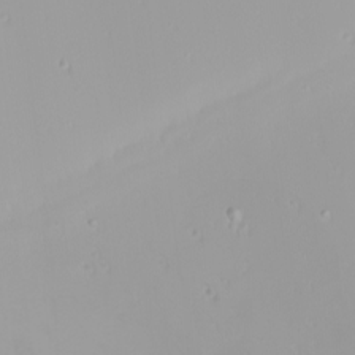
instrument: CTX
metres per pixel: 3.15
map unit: Nhu
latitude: -0.1039
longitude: -77.3481
